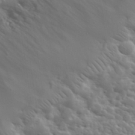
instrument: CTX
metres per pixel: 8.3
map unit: lHvf
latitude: 33.6127
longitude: -82.0444
